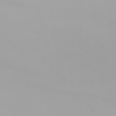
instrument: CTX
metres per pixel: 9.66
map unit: Nhu
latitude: -6.6140
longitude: -96.2522
